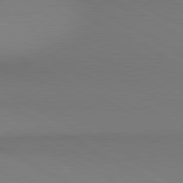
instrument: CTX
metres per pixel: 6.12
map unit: lApd
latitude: 80.7624
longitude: 146.6896
